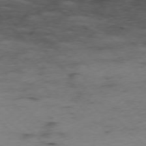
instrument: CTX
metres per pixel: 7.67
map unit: Ap
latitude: -77.8800
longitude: -61.3859
